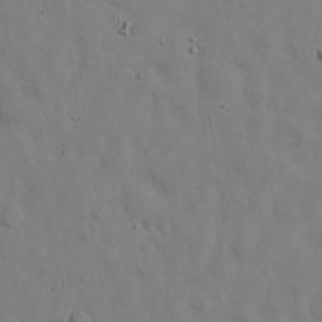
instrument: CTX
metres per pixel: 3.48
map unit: Nhu
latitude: 28.0444
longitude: -72.7058
